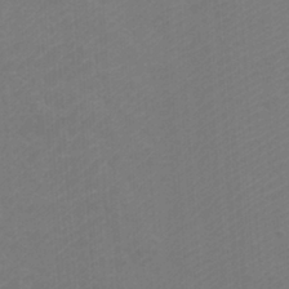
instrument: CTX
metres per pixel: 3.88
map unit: Htu
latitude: -11.3699
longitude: -71.6694
